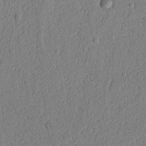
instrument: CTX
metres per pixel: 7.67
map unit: Nhu
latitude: 20.8758
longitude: -78.1389
